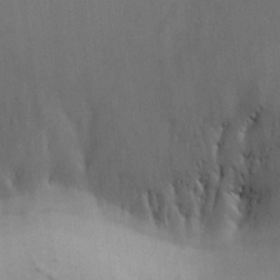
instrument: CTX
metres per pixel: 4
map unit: Aa
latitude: 18.3845
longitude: -140.8569
